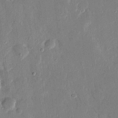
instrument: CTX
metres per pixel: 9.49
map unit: eHh
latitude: 14.2712
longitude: -70.4790
